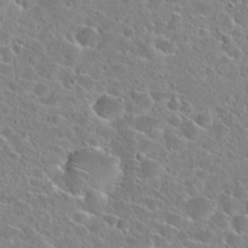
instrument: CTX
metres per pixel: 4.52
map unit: Hto
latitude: 24.4412
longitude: -46.2334
